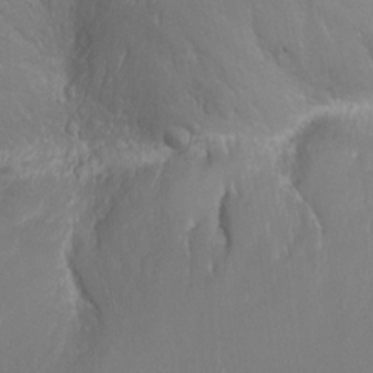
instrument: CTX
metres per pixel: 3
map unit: Nhu
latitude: -4.9541
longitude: -87.8961
